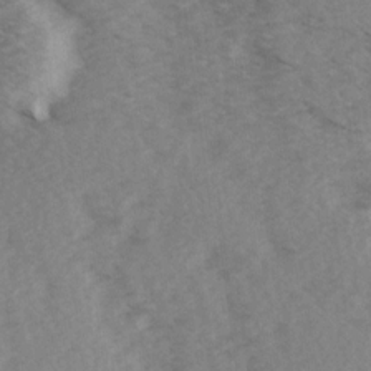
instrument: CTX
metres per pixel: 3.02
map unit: Ave
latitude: 14.8569
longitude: -103.3104
